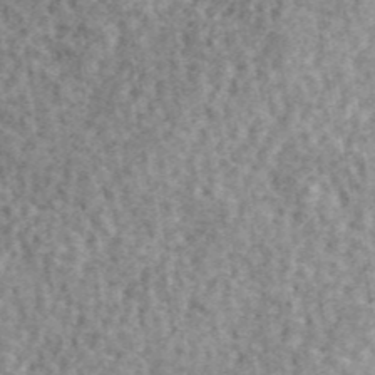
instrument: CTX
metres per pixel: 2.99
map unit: ANa
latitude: 44.0822
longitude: -85.5371
